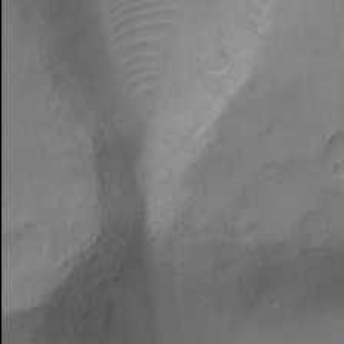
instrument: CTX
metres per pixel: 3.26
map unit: Ht
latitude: -8.7085
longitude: -21.9906
